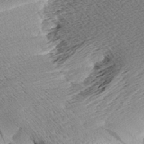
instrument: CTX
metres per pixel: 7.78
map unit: Aa
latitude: 8.2334
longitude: -141.3670
